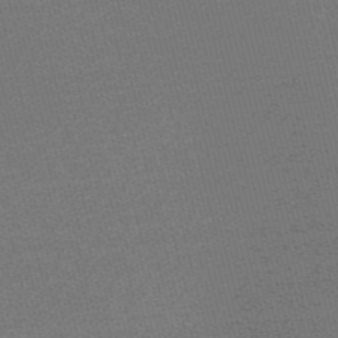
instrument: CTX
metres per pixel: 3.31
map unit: Nve
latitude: -56.3873
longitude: 61.5210
